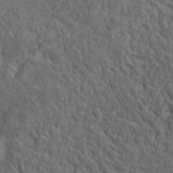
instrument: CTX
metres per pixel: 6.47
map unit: ANa
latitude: 38.8947
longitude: -91.2726
